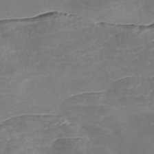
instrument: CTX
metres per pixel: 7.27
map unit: Nve
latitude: -58.1416
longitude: 59.3131
